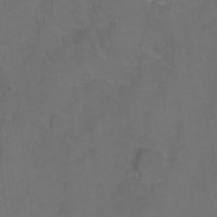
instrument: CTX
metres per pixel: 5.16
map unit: Hto
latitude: 3.1403
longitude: -32.7813
